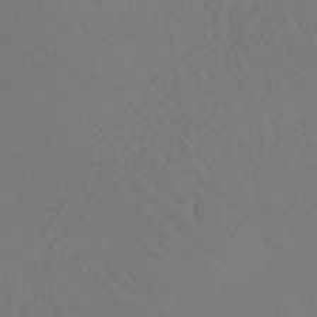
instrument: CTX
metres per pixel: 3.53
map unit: lHb
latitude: -43.0675
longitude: 67.1053
